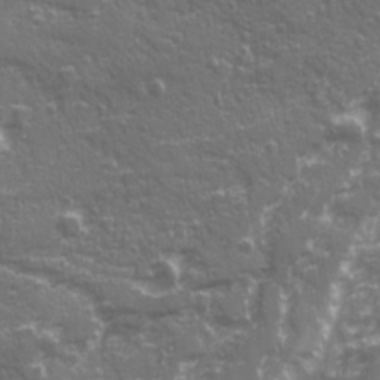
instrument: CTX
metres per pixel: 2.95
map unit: Ave
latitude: 20.7247
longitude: -132.5168
